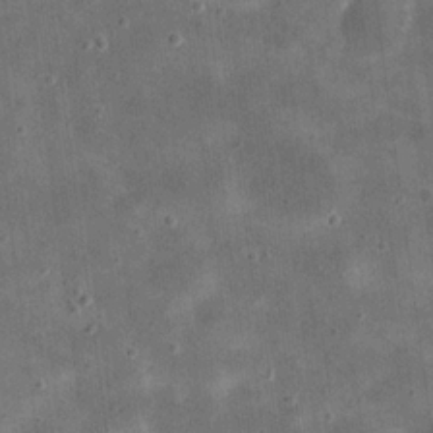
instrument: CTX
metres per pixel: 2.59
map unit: eHh
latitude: 20.8947
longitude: -66.3278
